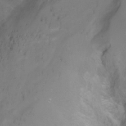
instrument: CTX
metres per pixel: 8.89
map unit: Nhu
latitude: -8.7274
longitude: -49.8394
